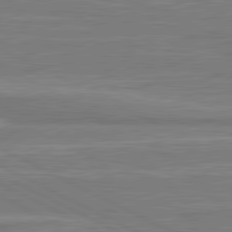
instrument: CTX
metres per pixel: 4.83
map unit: lApd
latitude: 81.1781
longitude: -173.9528
